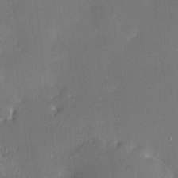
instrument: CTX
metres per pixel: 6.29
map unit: HNhu
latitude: 7.1214
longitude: 3.1053
